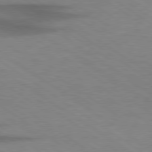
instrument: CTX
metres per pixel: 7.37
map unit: Hpe
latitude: 79.0081
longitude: -123.2726
